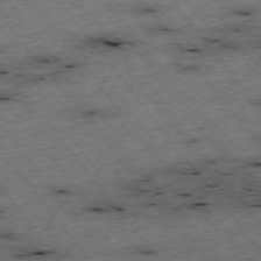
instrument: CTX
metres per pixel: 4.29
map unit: Hpe
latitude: -75.3888
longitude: -22.0444
